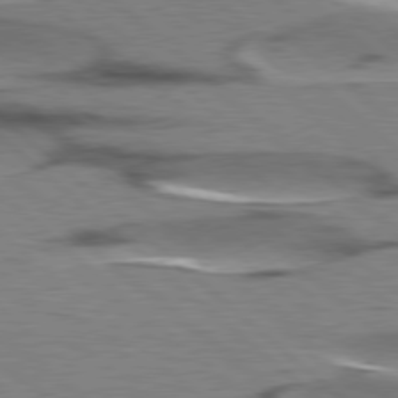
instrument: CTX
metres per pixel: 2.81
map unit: lApd
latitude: 78.4601
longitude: -49.3104
